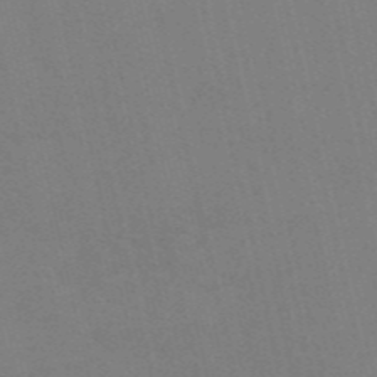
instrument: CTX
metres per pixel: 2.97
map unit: HNb
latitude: -54.3684
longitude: -41.4615
